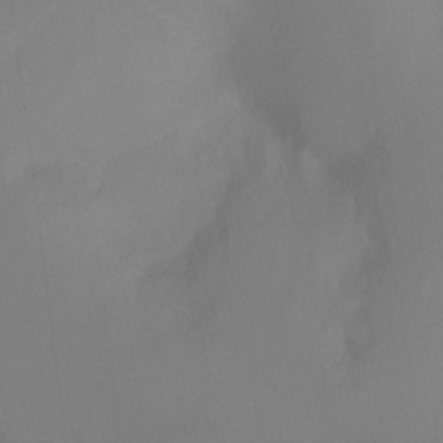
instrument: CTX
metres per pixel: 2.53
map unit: Ht
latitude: -0.1606
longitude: -36.0633
